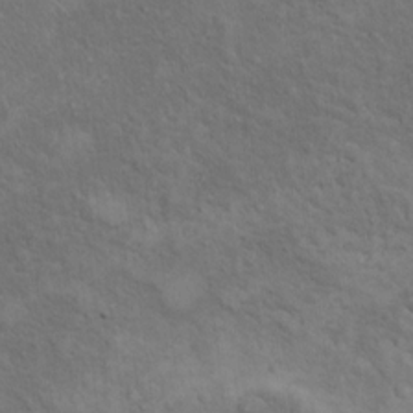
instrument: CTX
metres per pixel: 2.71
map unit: Ht
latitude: 13.7072
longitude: -39.8961
